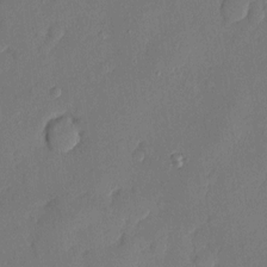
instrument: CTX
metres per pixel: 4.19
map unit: eHh
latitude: 5.0647
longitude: -74.8380
